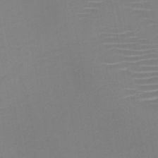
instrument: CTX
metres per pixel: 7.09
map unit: HNb
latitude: -46.5196
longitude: -42.4223
